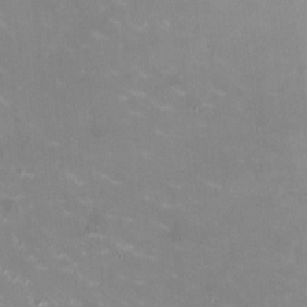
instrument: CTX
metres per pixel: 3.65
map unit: HNhu
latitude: -0.6141
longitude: -3.3292
